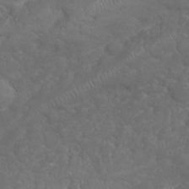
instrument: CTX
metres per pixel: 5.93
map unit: Nhu
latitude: 23.9150
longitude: -60.5357
